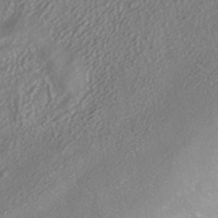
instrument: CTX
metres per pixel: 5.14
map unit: HNhu
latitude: -41.0297
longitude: 108.0850
